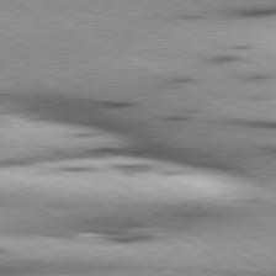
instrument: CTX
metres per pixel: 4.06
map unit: lApd
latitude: 80.4034
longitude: 156.7841
